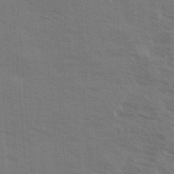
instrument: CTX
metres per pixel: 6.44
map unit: Ave
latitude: 13.6505
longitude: -102.2333
